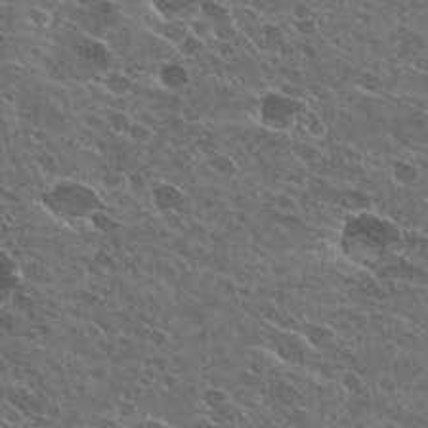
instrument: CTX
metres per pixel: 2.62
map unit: Hto
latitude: 26.6869
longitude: -40.5545
